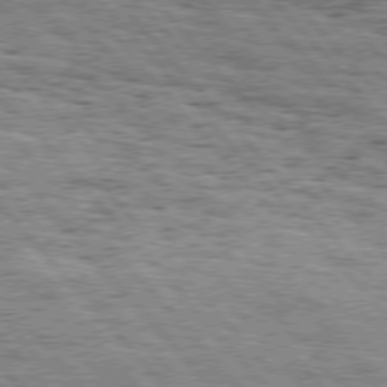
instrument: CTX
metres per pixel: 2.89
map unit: Hpe
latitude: 75.8961
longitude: -154.1011
